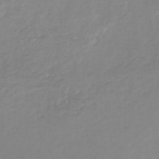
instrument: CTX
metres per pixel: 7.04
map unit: lHb
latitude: -46.1605
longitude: 64.6519
